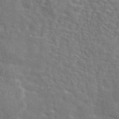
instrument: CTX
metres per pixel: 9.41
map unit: eAb
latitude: 44.7624
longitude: 110.3684
